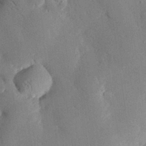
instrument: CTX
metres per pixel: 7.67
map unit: eHh
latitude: 29.2159
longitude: -81.0647
